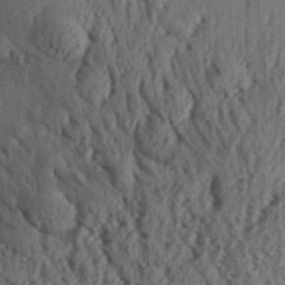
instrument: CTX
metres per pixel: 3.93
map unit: Aa
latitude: 31.1026
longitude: -137.3104
